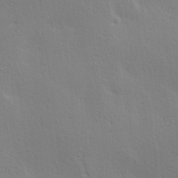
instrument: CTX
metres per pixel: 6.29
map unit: Hve
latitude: 18.8191
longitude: 149.4455
